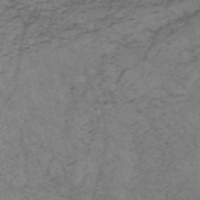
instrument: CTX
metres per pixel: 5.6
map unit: HNb
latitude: -55.6533
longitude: -45.3292
